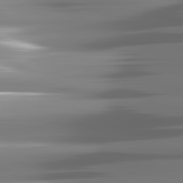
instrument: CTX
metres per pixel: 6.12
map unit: lApd
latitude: 81.6505
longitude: -141.8394
